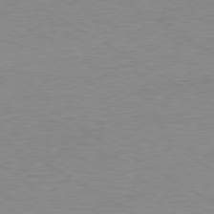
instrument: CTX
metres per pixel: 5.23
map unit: Ap
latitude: -80.2173
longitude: -52.0822
